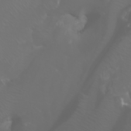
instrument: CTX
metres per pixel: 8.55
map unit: Aa
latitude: -6.0472
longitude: -72.3279
